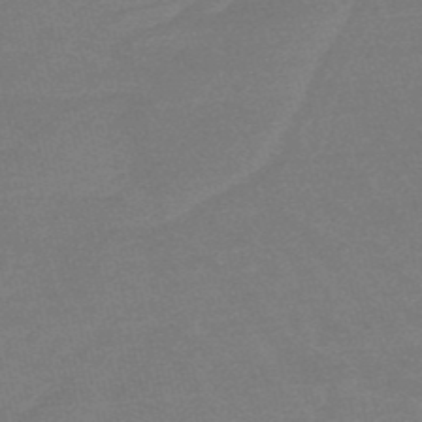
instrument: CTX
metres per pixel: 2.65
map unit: lHb
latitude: -48.8786
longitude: 83.3132
